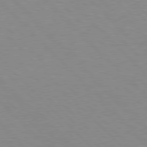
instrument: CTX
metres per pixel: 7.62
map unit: lApd
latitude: 77.3481
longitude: -59.6505
